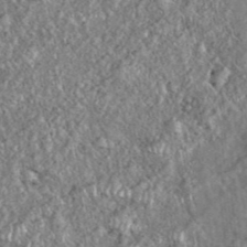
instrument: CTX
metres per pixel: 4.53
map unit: eHh
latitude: 38.7624
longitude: -56.2711
